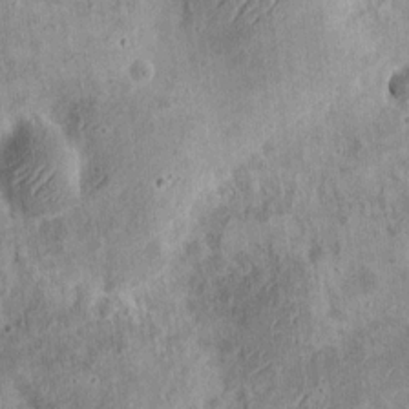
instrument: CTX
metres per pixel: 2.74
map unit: eHh
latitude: 12.9136
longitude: -73.8962
